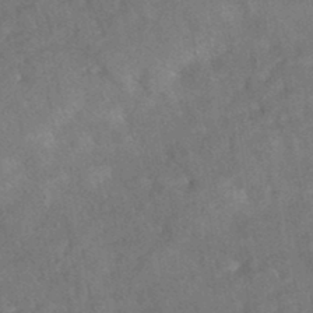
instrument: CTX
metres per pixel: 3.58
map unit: eAb
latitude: 35.2726
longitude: 111.1620
